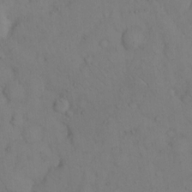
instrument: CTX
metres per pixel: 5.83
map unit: Hto
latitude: 11.3671
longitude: -61.4993
